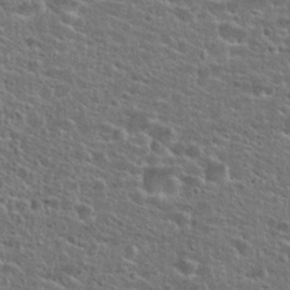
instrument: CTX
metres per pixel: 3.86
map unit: Hto
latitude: 25.1970
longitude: -50.3467
